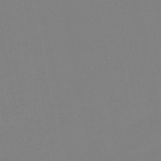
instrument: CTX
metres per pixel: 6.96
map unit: lHb
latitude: -49.7856
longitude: 80.7652
